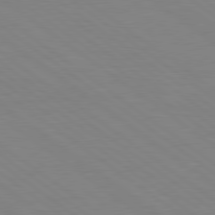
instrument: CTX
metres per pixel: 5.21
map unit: Hpe
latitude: 79.0270
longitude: -124.7813
